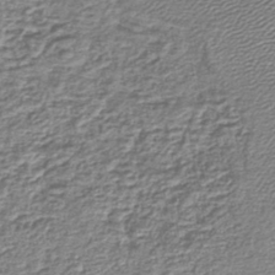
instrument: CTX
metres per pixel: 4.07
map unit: lHb
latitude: -43.7099
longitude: 62.1039
